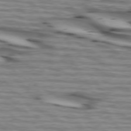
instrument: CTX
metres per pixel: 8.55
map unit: lApd
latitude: 73.8206
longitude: -64.4223
